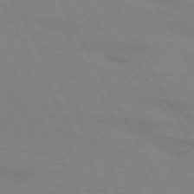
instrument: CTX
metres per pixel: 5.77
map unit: lApd
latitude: 72.1578
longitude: -56.5734
